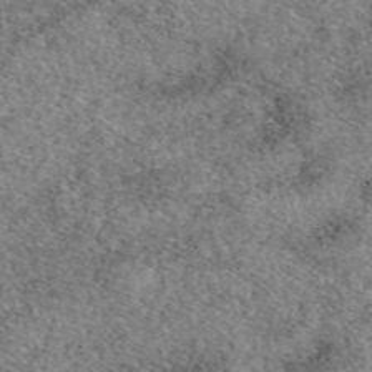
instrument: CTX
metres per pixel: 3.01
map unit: eAb
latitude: 49.8205
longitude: 108.6707
